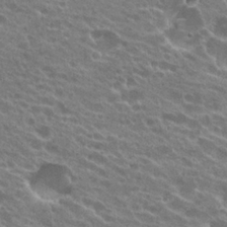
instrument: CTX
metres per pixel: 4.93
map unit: Hto
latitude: 23.5560
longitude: -38.1767
